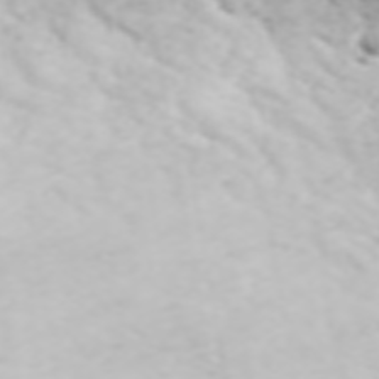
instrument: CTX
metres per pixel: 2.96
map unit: ANa
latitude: 46.1578
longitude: 49.0865
